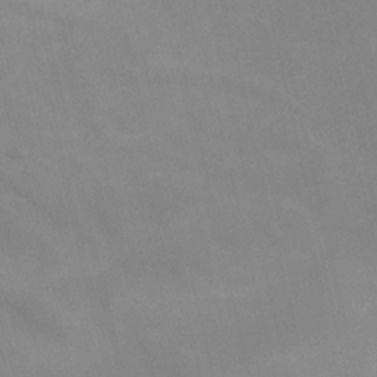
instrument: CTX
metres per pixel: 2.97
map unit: Ave
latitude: 0.2900
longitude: -112.6868
